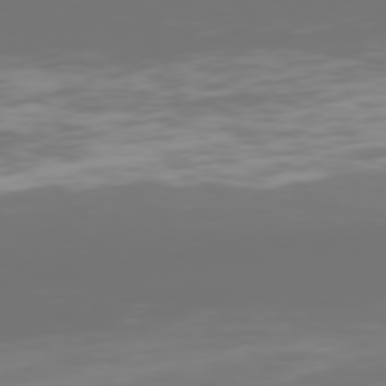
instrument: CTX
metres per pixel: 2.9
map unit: Hpe
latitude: 76.1200
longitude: -134.2144
